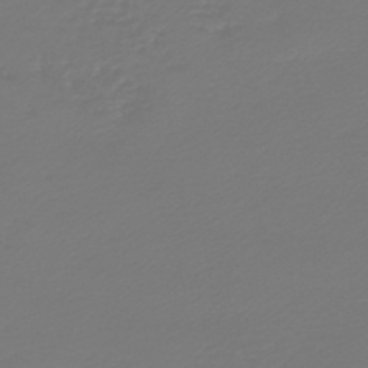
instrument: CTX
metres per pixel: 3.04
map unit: HNb
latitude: -46.8219
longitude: 55.0676
